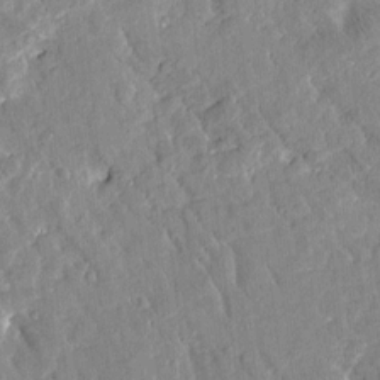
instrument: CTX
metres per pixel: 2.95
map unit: Htu
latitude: -1.8234
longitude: 174.7841
